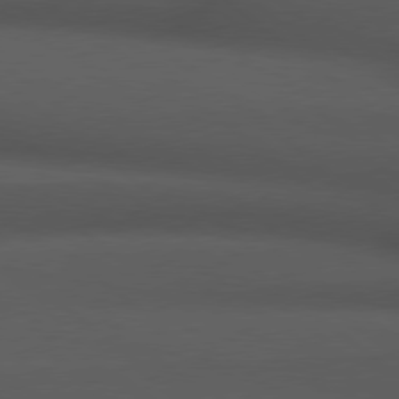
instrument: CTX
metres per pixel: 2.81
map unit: Hpe
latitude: 78.7247
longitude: -162.4412
